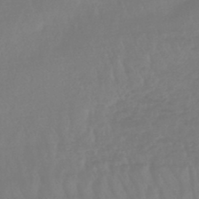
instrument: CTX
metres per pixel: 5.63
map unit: lHb
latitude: -45.5210
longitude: 70.6330
